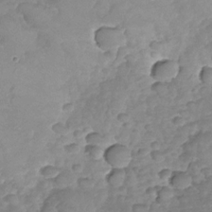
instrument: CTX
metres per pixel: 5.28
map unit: Nhu
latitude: -30.4629
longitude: -60.0444
